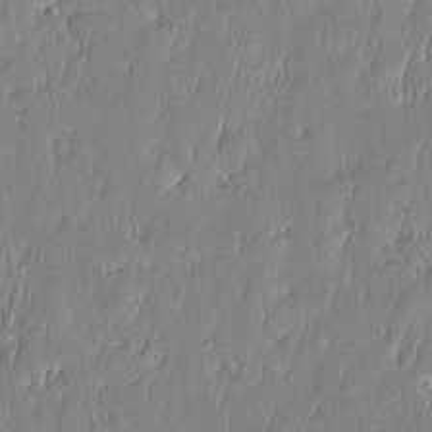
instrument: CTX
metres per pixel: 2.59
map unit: Htu
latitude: -5.3509
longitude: 175.1998
